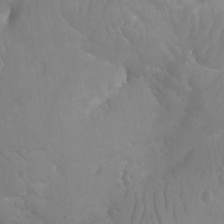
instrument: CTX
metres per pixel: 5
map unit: Aa
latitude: -12.7463
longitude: -67.2159
